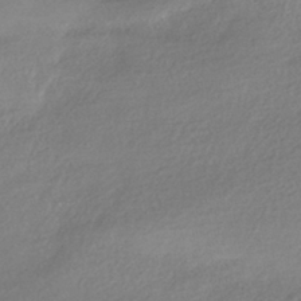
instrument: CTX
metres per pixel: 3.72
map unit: HNhu
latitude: -41.5588
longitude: 95.0297
